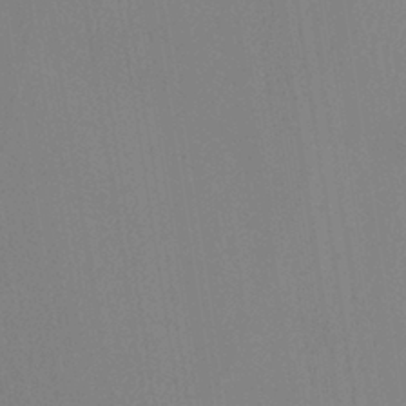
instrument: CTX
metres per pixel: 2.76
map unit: Ht
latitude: -8.2928
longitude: -31.5371
